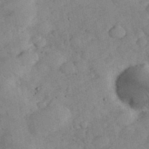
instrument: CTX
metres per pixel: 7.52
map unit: eHh
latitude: 37.7828
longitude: -67.8394
